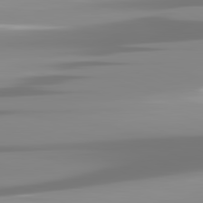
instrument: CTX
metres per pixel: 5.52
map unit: lApd
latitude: 82.0633
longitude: -139.0269
